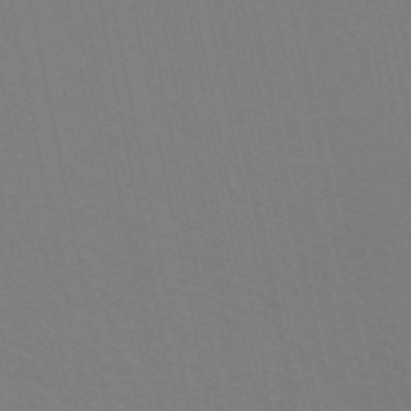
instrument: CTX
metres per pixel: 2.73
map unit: ANa
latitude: 48.9325
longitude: -76.9513
